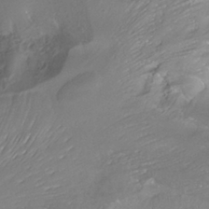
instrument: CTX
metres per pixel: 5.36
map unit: ANa
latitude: -38.3684
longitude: 96.7841
